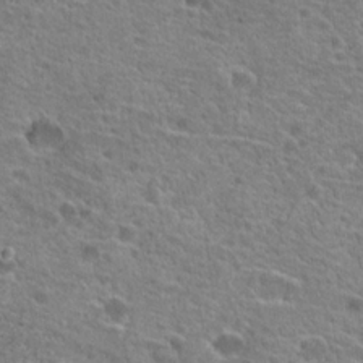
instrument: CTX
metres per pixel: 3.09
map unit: Hto
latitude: 20.6869
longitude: -42.0444
